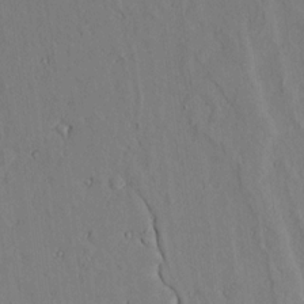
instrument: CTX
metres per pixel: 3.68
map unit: lAvf
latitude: 6.5735
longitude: 169.0864
